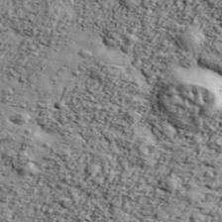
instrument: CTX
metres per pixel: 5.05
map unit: Ave
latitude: 43.5182
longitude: -110.6113
